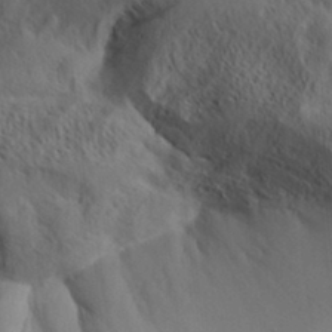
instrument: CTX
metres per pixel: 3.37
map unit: Aa
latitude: 32.1200
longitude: -140.8946
